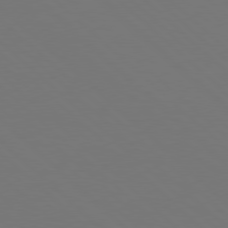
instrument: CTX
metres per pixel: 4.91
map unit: Hpe
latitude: 77.9528
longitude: -170.3845
